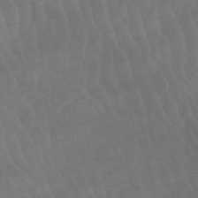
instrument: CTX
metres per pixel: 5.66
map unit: lHb
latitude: -45.7100
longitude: 77.4265
